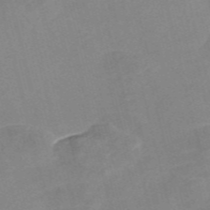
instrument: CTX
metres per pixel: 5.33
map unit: Nve
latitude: -57.2376
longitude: 58.7463
